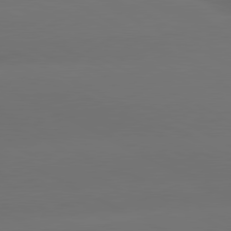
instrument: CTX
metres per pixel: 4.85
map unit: lApd
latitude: 80.5357
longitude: -145.9717
